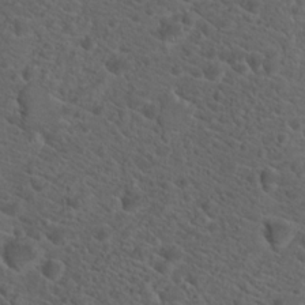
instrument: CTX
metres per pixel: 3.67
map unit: Hto
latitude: 19.9717
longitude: -39.6694
